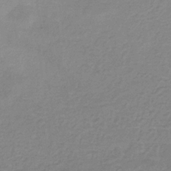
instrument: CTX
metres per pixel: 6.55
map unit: HNb
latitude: -33.7667
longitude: 55.4077
